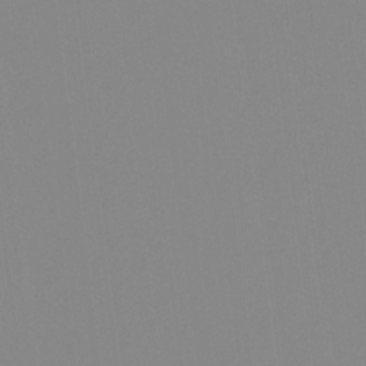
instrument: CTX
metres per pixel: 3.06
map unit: Hto
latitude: -8.0472
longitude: -49.4804
